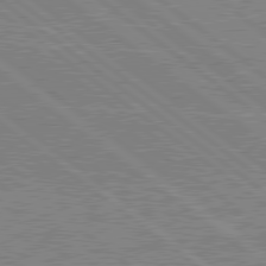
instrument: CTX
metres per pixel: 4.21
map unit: lApd
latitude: 79.4616
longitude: 167.5588
